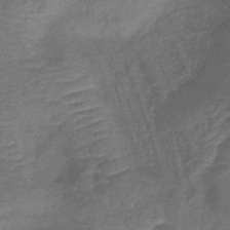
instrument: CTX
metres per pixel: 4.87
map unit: lHb
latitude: -43.0108
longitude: 81.1053
